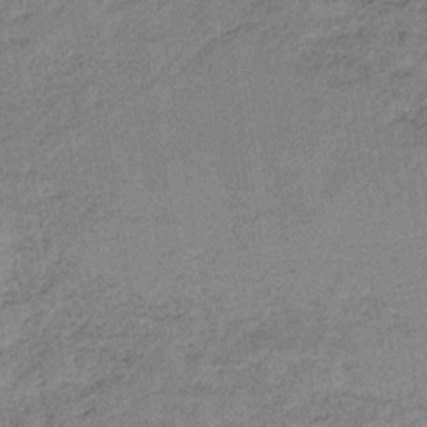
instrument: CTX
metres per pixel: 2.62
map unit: HNb
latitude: -34.2362
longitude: 57.2376
